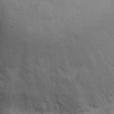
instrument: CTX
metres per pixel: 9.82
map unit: eHh
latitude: 9.8961
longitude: -63.0648
